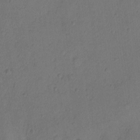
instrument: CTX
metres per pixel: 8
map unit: Hto
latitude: 7.1592
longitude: -61.9906
